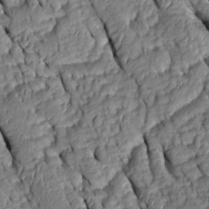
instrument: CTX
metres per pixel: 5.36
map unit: Htu
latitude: 0.6868
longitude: 149.2754
